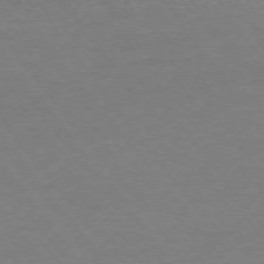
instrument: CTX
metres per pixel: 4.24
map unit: Ap
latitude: -75.2565
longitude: -81.9339
